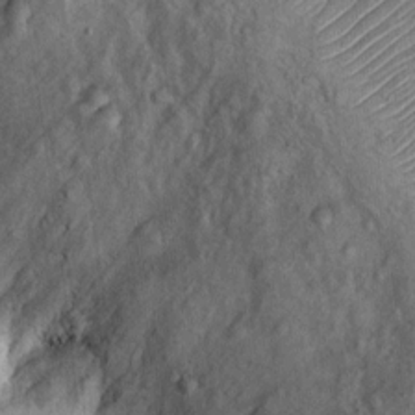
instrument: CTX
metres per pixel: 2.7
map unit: Ht
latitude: 10.2901
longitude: -37.9717
